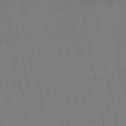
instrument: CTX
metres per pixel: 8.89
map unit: HNhu
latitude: -45.7478
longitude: 97.5966
